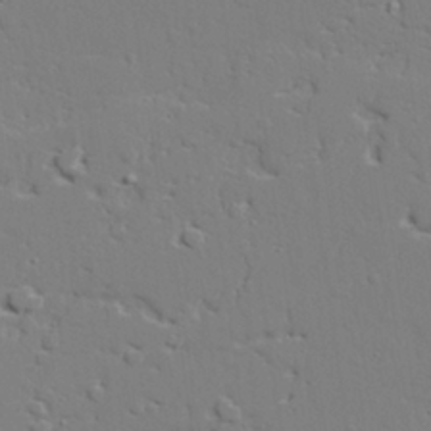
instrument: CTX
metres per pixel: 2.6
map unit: lAvf
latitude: 27.7261
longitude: -108.4223
